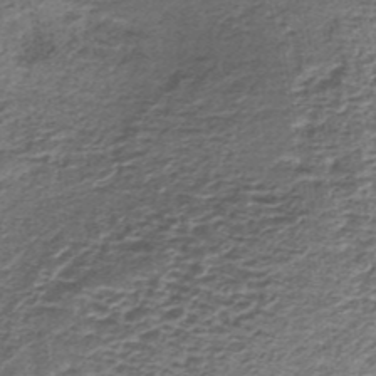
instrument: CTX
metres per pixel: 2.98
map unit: lHb
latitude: -36.8974
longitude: 60.9164
